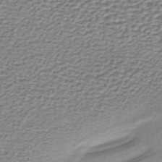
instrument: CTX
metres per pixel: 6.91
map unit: lHb
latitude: -37.0108
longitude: 58.9541
